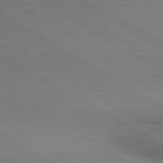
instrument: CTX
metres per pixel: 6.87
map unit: lApd
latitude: 80.4412
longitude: 164.3118
